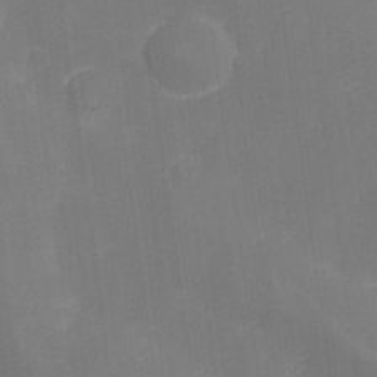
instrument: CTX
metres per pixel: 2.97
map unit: eHh
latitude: -22.1984
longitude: 15.3321
